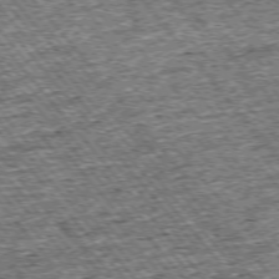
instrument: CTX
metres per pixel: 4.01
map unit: Ap
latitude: -75.3699
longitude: -91.3482
